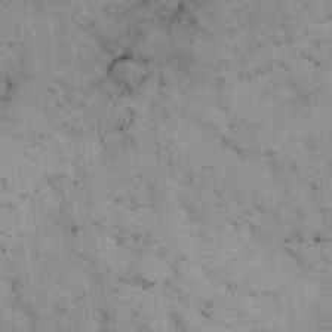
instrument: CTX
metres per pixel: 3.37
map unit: Nhu
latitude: 28.1200
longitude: -71.9906
